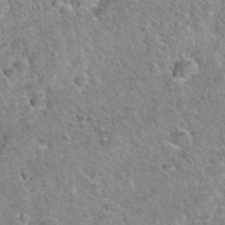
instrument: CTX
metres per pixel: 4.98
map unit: Hto
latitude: 35.7260
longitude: -51.1025
